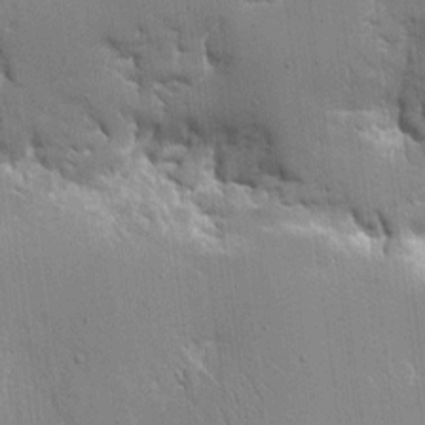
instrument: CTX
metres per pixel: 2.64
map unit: eHh
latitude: 8.1011
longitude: -67.7638
